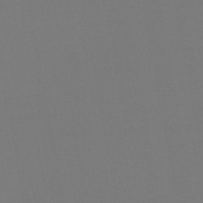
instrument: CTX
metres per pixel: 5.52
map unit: HNb
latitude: -46.9730
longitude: -44.3845
